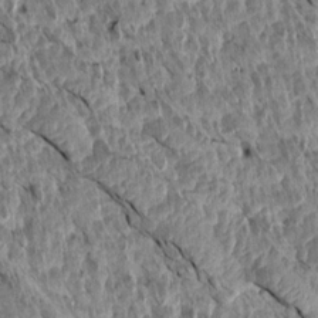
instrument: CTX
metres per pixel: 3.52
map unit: Aa
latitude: 14.3846
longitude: -143.8017
